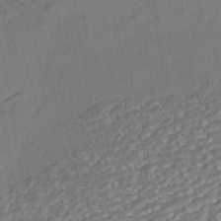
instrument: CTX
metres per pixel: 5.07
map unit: ANa
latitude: -42.3117
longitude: 108.2361
